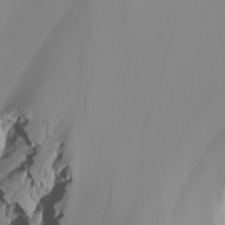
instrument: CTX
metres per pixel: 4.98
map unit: Nhu
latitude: -5.2942
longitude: -94.3090
